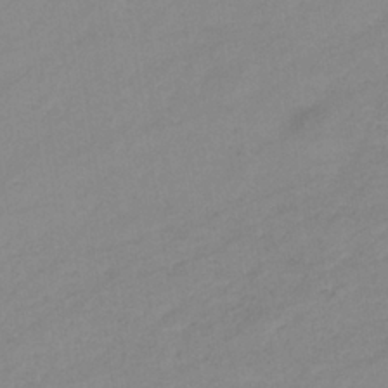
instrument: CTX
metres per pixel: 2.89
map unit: eHb
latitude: -34.4440
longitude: 72.8030
